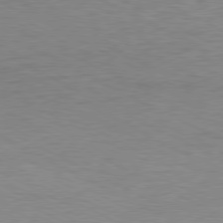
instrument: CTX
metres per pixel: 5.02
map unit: Ap
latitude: -80.9353
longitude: -85.7072
